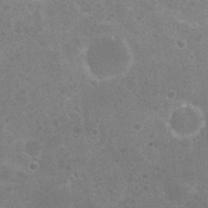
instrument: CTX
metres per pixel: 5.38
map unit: Nhu
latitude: 25.9906
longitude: -50.9891
